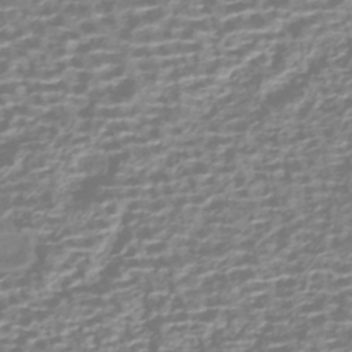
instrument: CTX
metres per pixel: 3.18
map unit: HNhu
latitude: -42.9730
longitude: 100.5951
